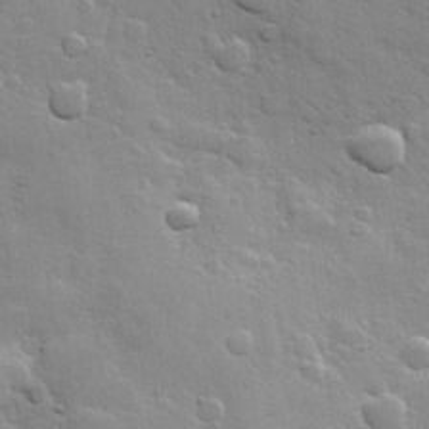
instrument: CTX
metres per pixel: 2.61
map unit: Hve
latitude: 24.2522
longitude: 148.9542
